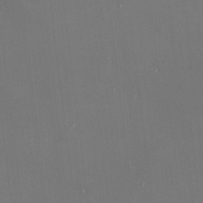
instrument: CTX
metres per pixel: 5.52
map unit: eHh
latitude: -4.6518
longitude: 19.7478
